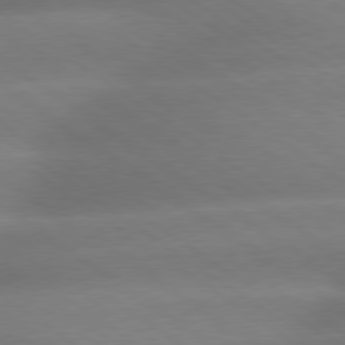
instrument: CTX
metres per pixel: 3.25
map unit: Hpe
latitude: 79.1403
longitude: -134.8380
